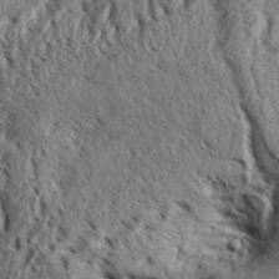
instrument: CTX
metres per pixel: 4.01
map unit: Aa
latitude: 32.4412
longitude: -136.5168
